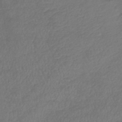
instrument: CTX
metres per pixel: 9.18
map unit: lHb
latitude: -38.3306
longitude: 73.5399
